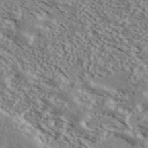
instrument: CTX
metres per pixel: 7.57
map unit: ANa
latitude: 44.0633
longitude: 47.8233
